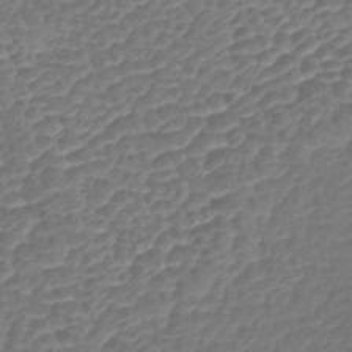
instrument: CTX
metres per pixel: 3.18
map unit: lHb
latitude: -42.8785
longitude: 78.7085
